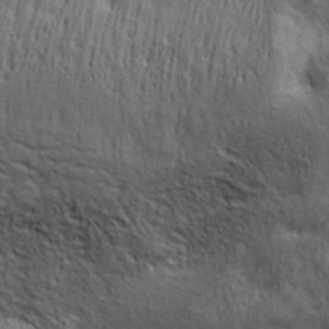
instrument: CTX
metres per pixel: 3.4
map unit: ANa
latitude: 35.4048
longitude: 13.3510
